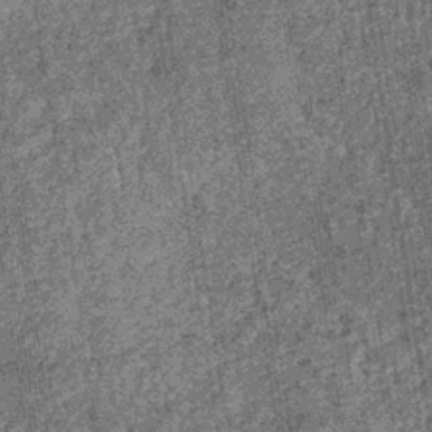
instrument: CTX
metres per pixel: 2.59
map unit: lHb
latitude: -36.8974
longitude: 67.7667
